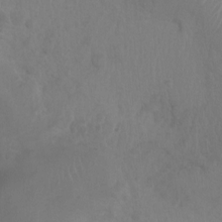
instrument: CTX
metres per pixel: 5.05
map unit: Ht
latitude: 2.1011
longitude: -22.2522
